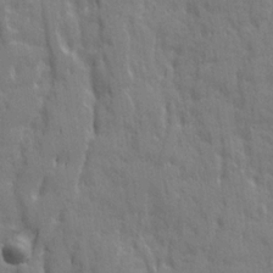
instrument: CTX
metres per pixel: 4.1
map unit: Ave
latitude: 20.4601
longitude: -133.2348
